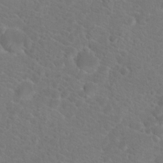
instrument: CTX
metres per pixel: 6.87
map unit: Hto
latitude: 18.8569
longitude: -37.1592
